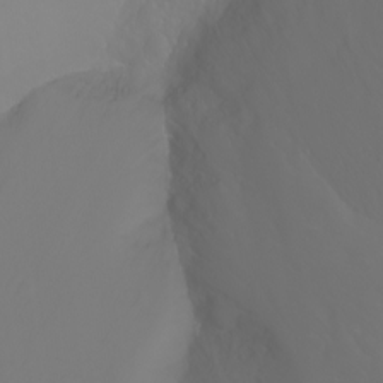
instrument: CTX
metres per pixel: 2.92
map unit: Nhu
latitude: -9.4643
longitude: -70.5923
